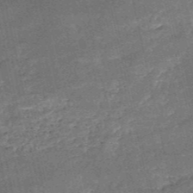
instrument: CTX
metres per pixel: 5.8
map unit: HNb
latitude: -52.1416
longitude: -40.8002
